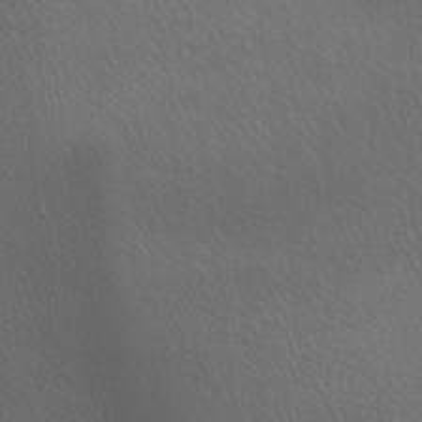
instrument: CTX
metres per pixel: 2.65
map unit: lAa
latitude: -5.8233
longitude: -121.6694
